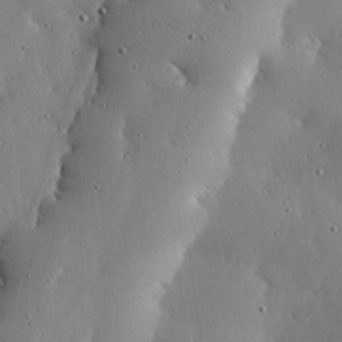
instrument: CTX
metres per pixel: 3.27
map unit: lHvf
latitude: 19.8205
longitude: -114.6868
